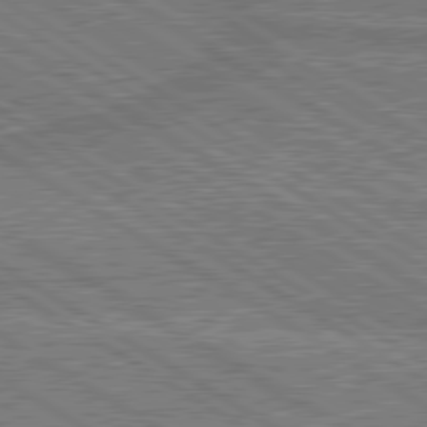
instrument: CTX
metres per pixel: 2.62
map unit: lApd
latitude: 79.9150
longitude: 169.1620
